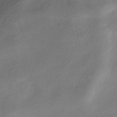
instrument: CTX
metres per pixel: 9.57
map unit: HNhu
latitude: -40.4251
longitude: 95.5777
